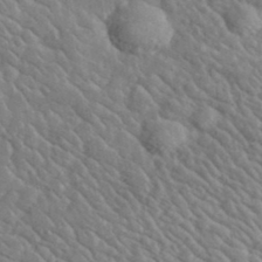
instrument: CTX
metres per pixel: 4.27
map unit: lHvf
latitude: 37.1970
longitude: -89.7828
